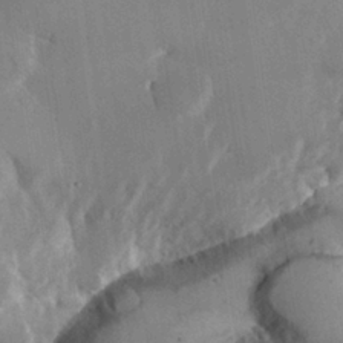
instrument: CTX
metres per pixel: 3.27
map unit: lHvf
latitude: 26.4979
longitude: 141.3321
